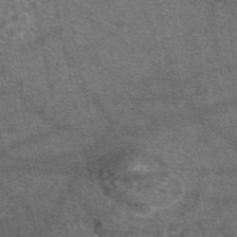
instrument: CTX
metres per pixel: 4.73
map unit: eAb
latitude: 48.0822
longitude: 112.8219
